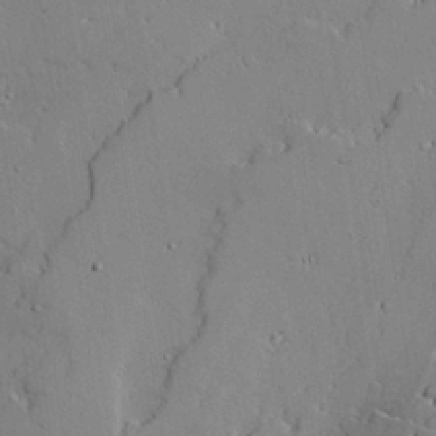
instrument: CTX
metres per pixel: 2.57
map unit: lAvf
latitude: 25.3859
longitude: -110.1389
